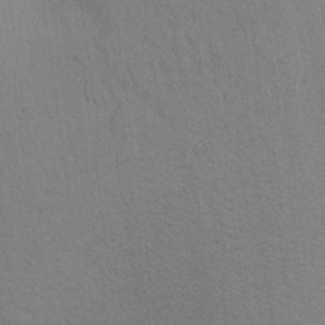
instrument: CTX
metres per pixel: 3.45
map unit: Aa
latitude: 24.4790
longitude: -148.5546
